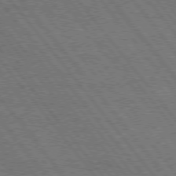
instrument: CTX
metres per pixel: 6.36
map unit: Hpe
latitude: 75.0458
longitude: -139.9150
